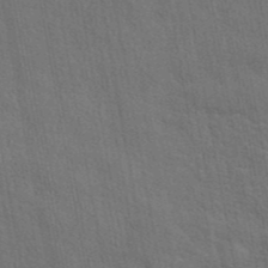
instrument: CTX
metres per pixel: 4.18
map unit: eAb
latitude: 43.4427
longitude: 113.6344
